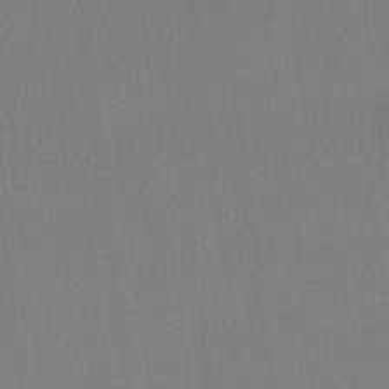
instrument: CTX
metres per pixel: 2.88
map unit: lHvf
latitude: 21.4616
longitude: 140.8219
